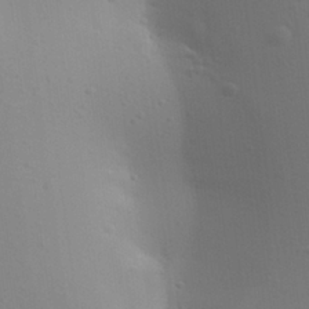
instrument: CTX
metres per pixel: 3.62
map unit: Aa
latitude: 23.8961
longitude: -136.1767
